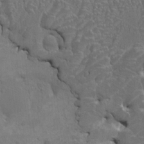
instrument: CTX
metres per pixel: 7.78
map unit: HNhu
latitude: 4.9703
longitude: 7.5966
